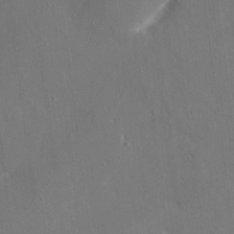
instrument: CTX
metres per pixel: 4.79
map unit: eHh
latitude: 5.4804
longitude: -68.4034
